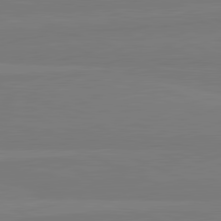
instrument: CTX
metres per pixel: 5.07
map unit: lApd
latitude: 81.8394
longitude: -178.2334
